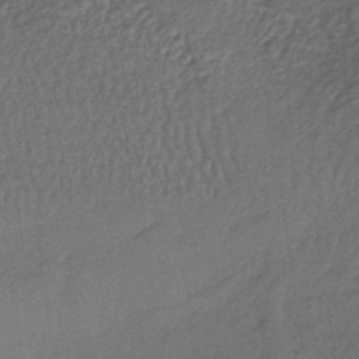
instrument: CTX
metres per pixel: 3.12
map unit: lHb
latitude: -37.6155
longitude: 59.3887
